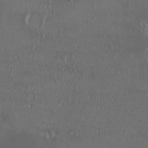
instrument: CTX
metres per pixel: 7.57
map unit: HNhu
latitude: -2.2361
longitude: 11.4832
